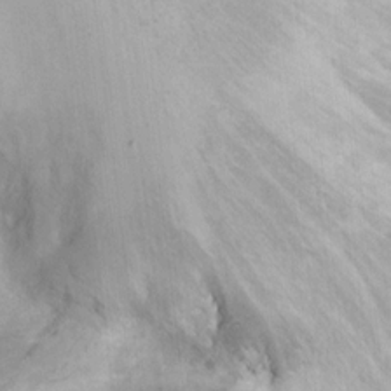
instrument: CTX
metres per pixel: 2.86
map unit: Nhu
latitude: 14.1956
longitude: -37.0270
